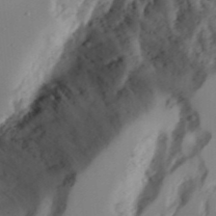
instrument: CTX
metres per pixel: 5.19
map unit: Aa
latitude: 23.8772
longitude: -131.4805
